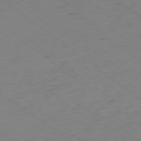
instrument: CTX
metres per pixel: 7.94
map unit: Hpe
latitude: -78.8408
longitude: 16.8030
